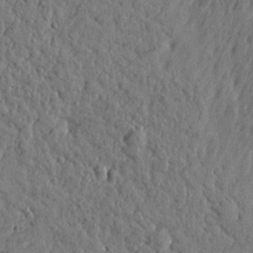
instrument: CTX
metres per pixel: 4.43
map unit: Htu
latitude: 0.2144
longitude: -179.0081
